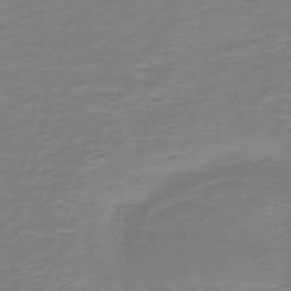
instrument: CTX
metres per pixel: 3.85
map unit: HNb
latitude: -46.1417
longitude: 53.5588
